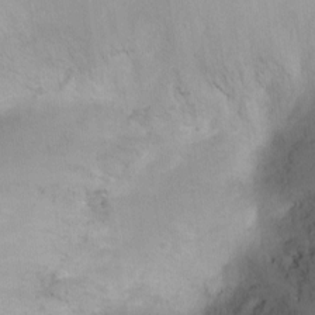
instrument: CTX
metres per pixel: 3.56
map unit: Ht
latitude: -10.3306
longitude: -28.3467
